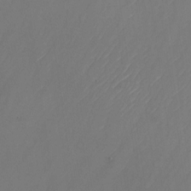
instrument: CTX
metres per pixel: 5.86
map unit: Nhu
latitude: -23.1242
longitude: -70.8569
